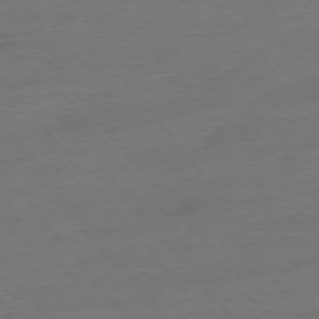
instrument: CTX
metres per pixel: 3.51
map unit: Hpe
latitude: -76.2928
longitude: -15.6505
